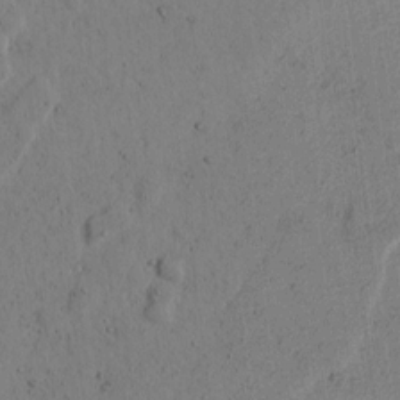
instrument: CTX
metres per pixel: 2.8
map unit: lAvf
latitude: 7.7261
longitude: 169.1431
